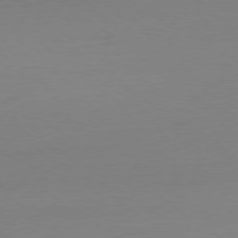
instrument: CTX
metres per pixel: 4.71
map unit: Ap
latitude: -79.1242
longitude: -97.7072
